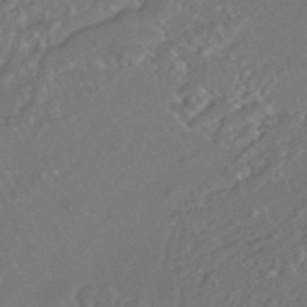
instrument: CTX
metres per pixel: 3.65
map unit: ANa
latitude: -42.1038
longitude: 108.5196
